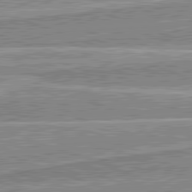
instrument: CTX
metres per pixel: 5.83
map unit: lApd
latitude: 82.0444
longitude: 139.4266
